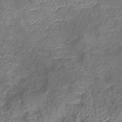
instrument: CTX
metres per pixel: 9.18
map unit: eHb
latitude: -39.9178
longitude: 76.5385
